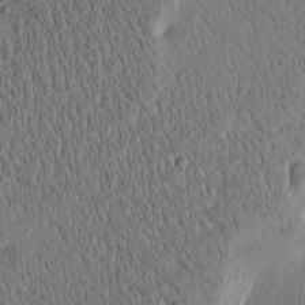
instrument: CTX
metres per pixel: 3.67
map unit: Htu
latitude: -4.6518
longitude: 174.7652
